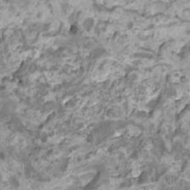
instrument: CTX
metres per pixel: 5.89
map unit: HNhu
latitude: 3.2537
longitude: -2.8947
